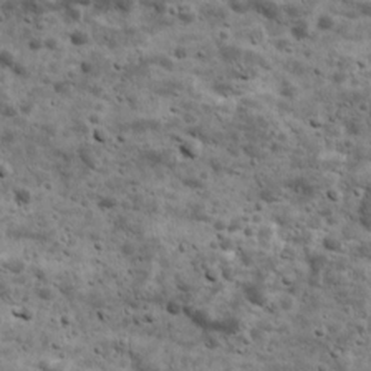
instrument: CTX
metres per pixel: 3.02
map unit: Ave
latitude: 16.9136
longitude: -134.0822
